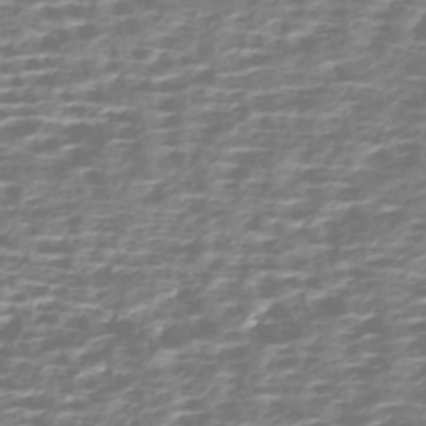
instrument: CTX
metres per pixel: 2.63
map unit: HNhu
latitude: -43.1431
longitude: 100.5384
